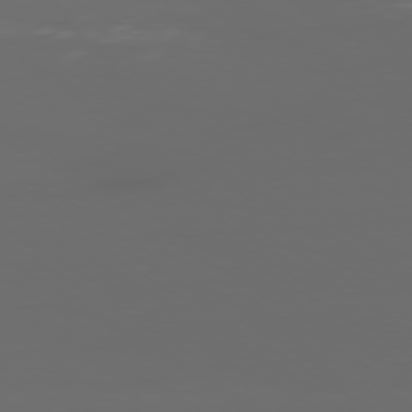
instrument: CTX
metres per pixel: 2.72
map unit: Ap
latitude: -79.2565
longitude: -74.3278
